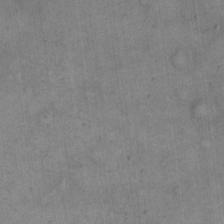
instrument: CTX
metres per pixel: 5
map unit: eHh
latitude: 20.3656
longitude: -60.6679
